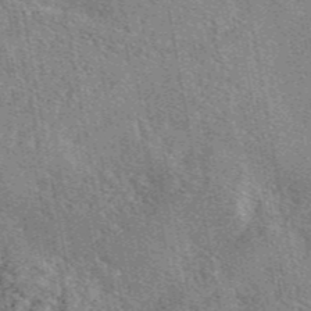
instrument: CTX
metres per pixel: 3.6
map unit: eAb
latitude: 45.7072
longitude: 110.7274
